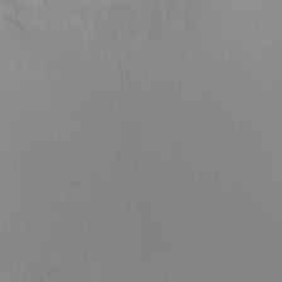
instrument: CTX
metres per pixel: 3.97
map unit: HNhu
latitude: 6.8002
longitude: -4.4790
